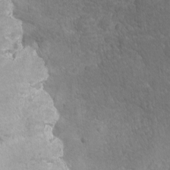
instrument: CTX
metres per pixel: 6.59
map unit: Ave
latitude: -10.2551
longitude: -120.4034
